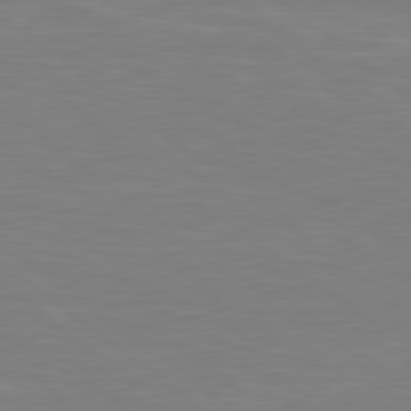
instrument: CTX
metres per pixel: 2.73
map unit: Hpe
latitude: 78.9136
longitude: -148.5168
